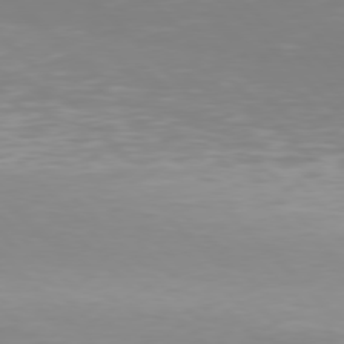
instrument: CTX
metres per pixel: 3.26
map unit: Hpe
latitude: 77.3292
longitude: -174.8569
